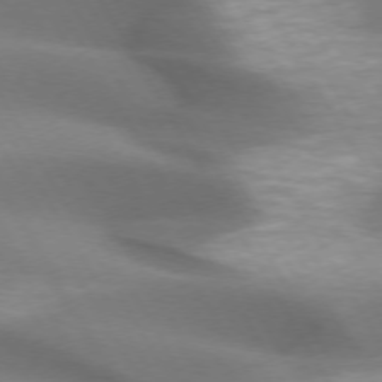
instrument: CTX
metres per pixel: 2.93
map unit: lApd
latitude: 72.9325
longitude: -51.4615
